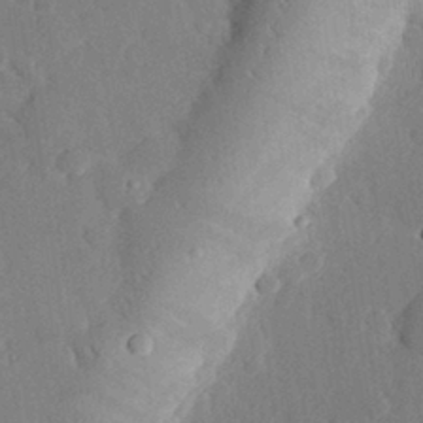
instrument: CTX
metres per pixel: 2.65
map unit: eHh
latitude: 28.8758
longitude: -80.7624
